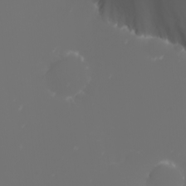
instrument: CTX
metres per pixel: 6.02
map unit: Nhu
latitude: -5.9367
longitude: -88.9136
